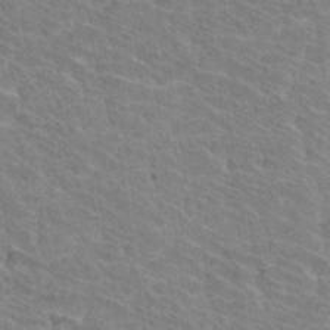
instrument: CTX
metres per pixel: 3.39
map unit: Hto
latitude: 33.6694
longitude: -41.9717
